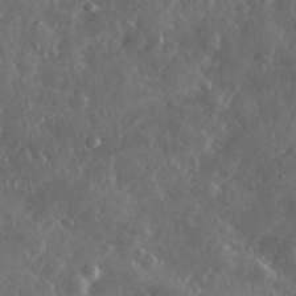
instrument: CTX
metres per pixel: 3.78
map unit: lHvf
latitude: 32.8380
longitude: -90.2711
